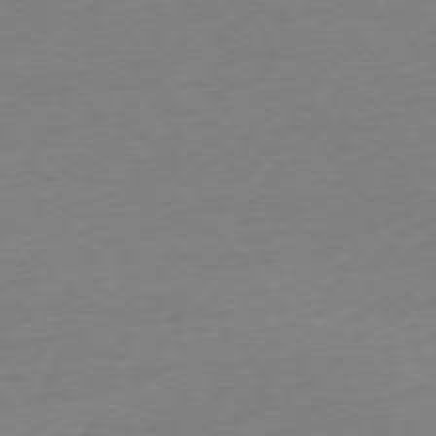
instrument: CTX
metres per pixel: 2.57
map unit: Ap
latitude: -76.3117
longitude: -92.5734
